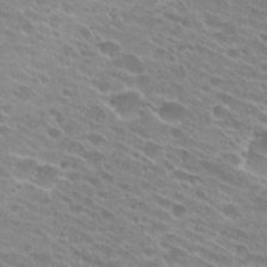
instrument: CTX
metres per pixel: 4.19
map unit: Hto
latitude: 25.0836
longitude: -42.1200
